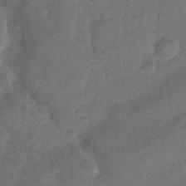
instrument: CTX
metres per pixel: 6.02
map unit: Nhu
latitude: -30.9352
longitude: -62.3656
